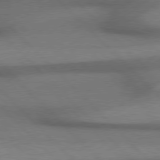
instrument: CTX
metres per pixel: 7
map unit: Hpe
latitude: 77.1970
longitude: -156.0822
